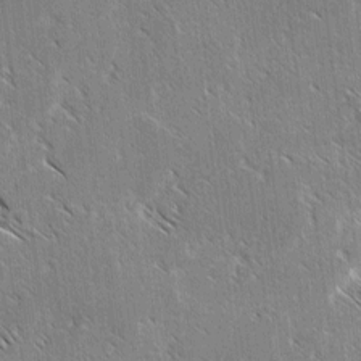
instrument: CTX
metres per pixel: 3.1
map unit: lAvf
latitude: -3.8611
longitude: -114.1955
